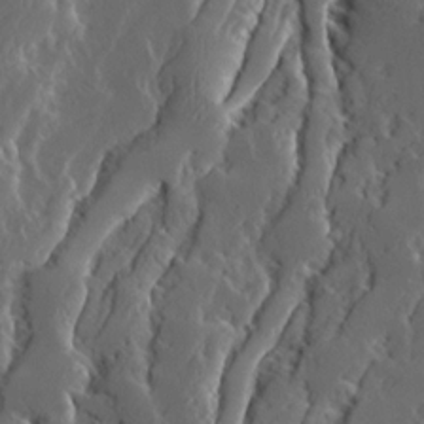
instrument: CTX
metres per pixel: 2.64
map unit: Ave
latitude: 14.0255
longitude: -136.5924
